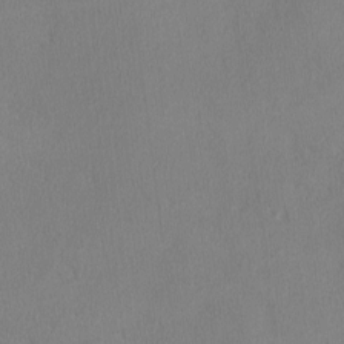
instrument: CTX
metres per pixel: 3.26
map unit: lHvf
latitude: -12.7652
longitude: -100.0444
